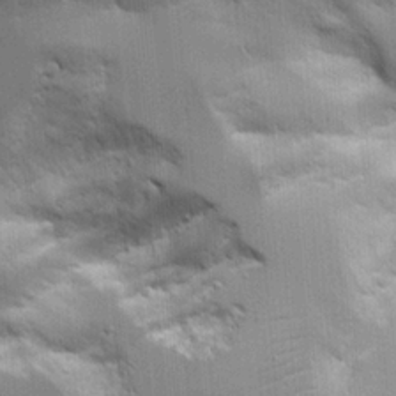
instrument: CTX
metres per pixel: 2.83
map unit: Aa
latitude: 19.2348
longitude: -125.3103
